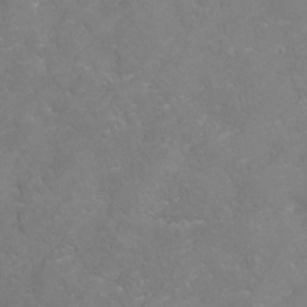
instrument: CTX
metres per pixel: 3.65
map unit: Hto
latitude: -5.1998
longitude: -35.5560
